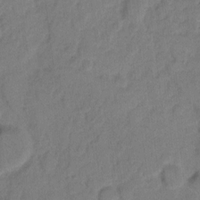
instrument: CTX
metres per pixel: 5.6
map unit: eHh
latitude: 8.3278
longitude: -64.2711
